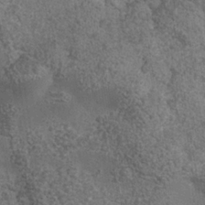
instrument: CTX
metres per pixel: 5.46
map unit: Nhe
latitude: -35.6911
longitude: -130.1389
